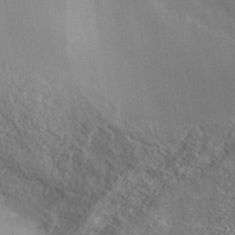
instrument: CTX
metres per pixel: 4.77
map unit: ANa
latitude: 39.2537
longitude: 21.5021
